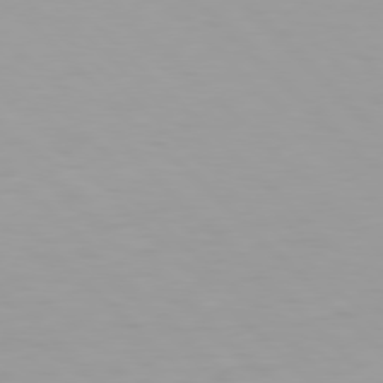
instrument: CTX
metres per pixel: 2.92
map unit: Hpe
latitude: 77.9528
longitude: -167.3103
